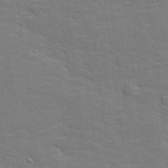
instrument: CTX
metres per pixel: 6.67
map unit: lHvf
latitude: 25.4237
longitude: 142.2172
